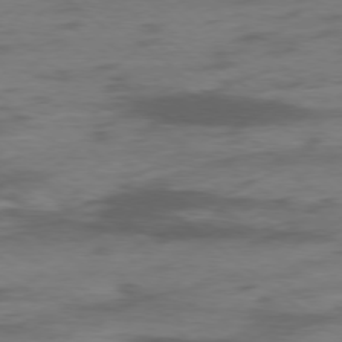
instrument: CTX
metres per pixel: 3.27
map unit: Hpe
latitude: -78.5762
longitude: -19.7827
